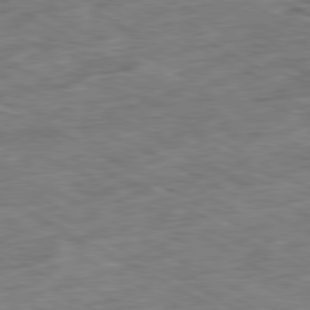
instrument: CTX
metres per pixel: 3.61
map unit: Ap
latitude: -80.8786
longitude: -73.8773
